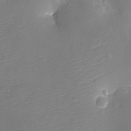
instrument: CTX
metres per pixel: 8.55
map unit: Ht
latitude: -11.4643
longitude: -23.0836
